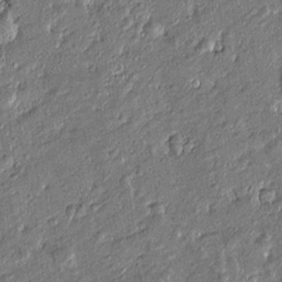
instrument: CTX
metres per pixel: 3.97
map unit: Htu
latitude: -7.1242
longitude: 176.9353
